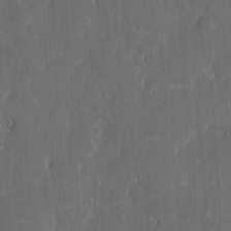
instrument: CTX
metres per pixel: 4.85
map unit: eHh
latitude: 5.9150
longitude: -69.0081
